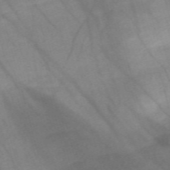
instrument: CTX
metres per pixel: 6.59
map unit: Nve
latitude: -58.9541
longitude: 64.3684
